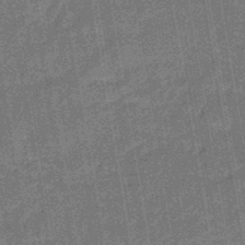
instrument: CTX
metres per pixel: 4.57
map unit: eHb
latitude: -46.0283
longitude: 87.2187
